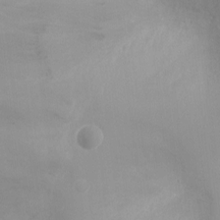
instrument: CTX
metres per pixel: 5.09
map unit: Ht
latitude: -5.5399
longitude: -25.0458
